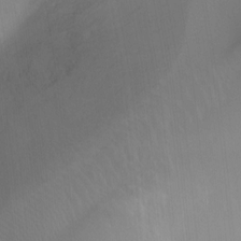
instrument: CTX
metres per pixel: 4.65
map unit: Ht
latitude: -12.1795
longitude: -46.4034
